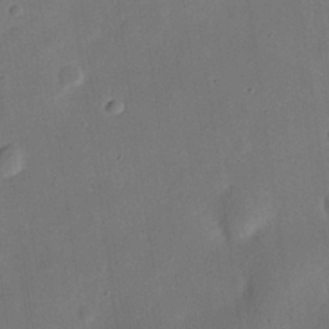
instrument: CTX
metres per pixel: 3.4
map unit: eHh
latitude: 25.8583
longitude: -69.3482
